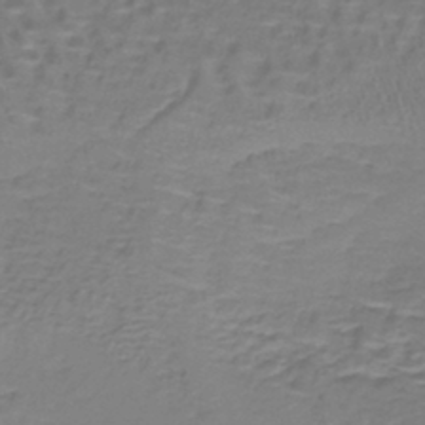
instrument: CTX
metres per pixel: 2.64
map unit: lHb
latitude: -40.7085
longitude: 58.2739
